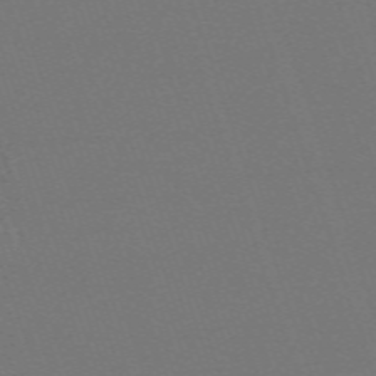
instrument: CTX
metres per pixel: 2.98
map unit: eHh
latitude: -63.5210
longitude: 52.0661
